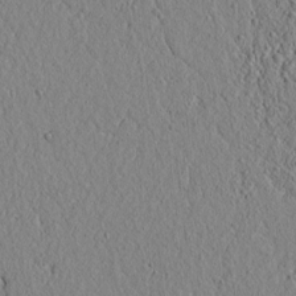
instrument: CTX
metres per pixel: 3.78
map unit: lAvf
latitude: 6.1956
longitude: 165.9178
